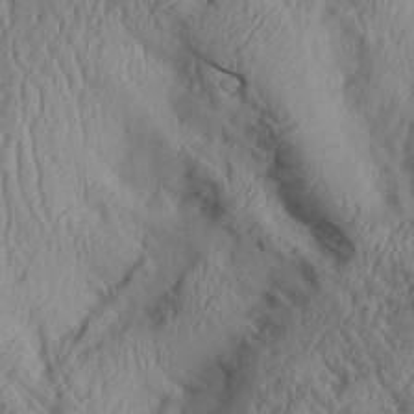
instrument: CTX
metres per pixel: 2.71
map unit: Aa
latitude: 26.8569
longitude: -133.2726
